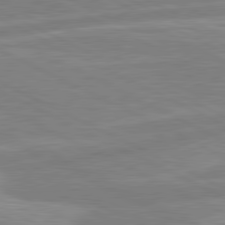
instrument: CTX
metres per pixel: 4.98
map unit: lApd
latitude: 80.8758
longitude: -169.7450
